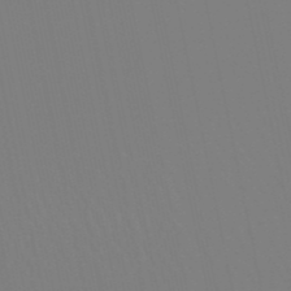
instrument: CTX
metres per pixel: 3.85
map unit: lHb
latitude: -49.6722
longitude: 70.0850
